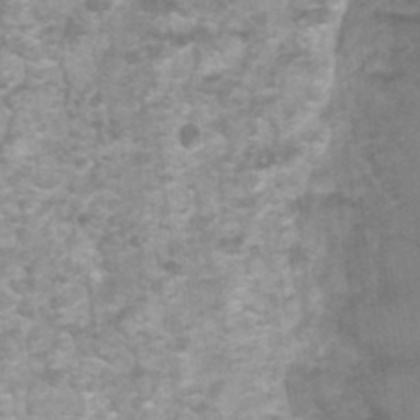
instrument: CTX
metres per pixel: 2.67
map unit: Nhu
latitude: 0.7246
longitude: -17.6882
